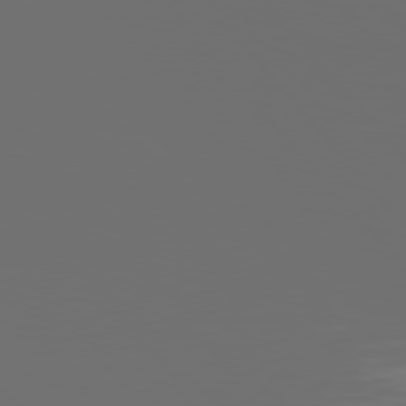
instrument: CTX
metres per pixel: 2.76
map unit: Hpe
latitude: 76.2711
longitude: -142.8569
